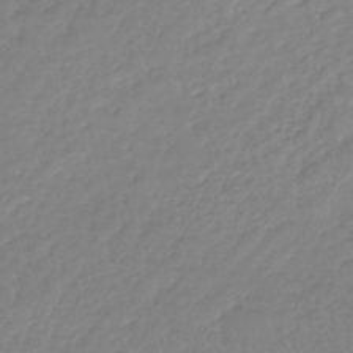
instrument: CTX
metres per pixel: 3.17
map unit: lHb
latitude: -40.8030
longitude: 68.2361
